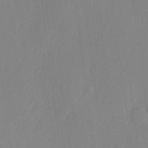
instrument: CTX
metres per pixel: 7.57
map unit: eHh
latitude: 3.1025
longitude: -77.7260
